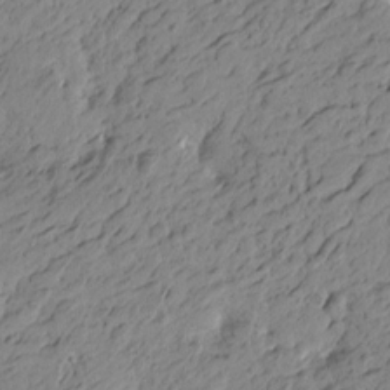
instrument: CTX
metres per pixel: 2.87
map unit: Htu
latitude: -4.8975
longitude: -179.5749
